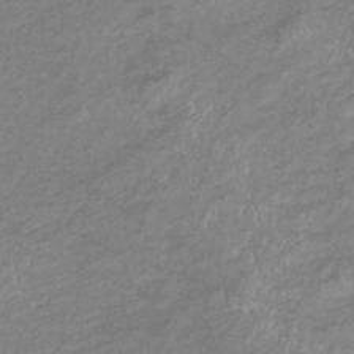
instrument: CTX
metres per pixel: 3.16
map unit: eHb
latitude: -37.2376
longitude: 76.1795
